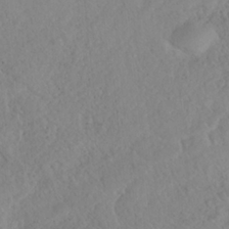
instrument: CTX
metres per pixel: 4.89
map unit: HNhu
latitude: -36.1416
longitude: 32.9353
